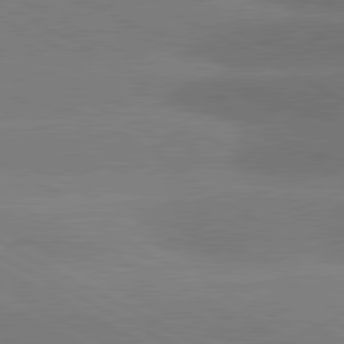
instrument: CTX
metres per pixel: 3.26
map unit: lApd
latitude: 81.1592
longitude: -152.9892
